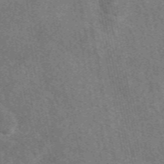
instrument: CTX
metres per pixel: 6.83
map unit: eAb
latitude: 49.8583
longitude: 115.5399
